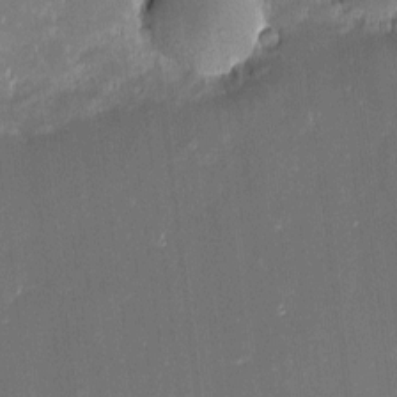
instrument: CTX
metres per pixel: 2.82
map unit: eHh
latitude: -2.6518
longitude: -85.6127
